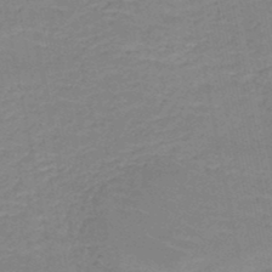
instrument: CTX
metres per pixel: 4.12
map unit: HNb
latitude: -50.0850
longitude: -48.3467
